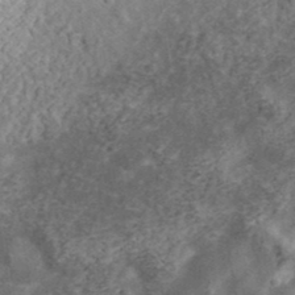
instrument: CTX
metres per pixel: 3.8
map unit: eHh
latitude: 36.9892
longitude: -79.6505
